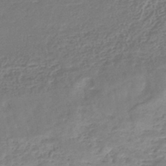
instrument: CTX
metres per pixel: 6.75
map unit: lHb
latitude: -45.4077
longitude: 73.6155
